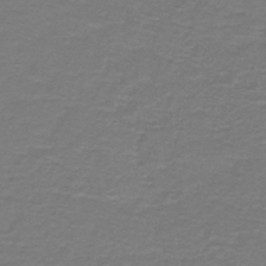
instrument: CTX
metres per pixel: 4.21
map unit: lHb
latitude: -42.7274
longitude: 56.4062
